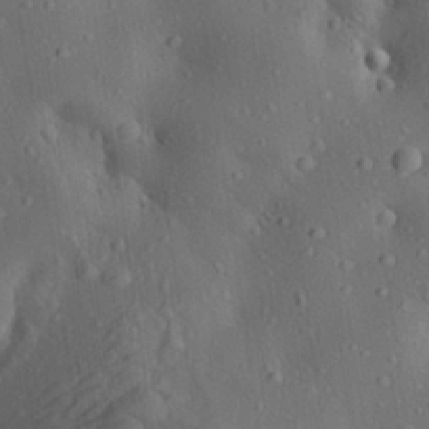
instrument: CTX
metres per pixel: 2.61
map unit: lAa
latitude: 22.8002
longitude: -137.6694
